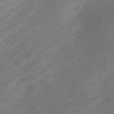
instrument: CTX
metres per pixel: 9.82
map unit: Nhe
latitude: -19.2565
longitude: 144.0472
